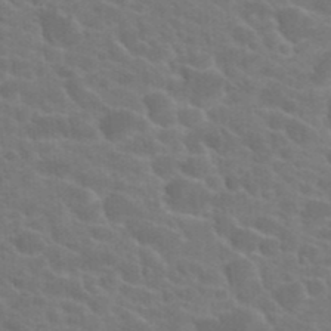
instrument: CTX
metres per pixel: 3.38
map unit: Hto
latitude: 23.2726
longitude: -36.8569
